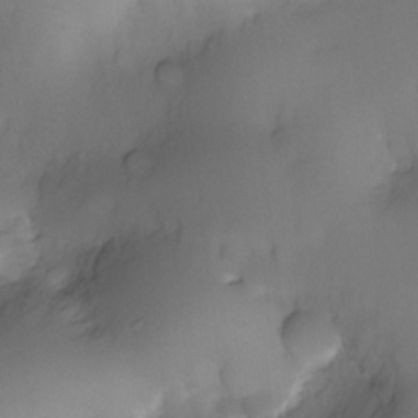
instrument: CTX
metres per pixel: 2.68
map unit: eHh
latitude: -23.0298
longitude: 15.1809
